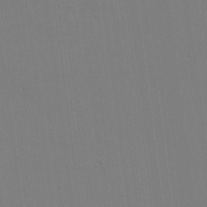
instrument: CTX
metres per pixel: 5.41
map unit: eHh
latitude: 16.0255
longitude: -69.0270
